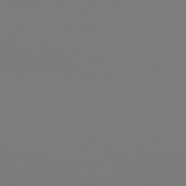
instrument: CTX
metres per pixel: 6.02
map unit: lApd
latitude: 81.9150
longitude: 147.6533
